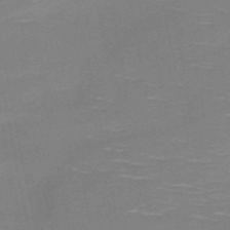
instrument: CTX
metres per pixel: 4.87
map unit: HNb
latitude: -51.4076
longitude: -45.7638
